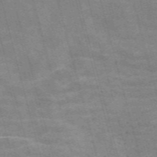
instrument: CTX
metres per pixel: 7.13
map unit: Nve
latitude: -58.8030
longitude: 65.5588
